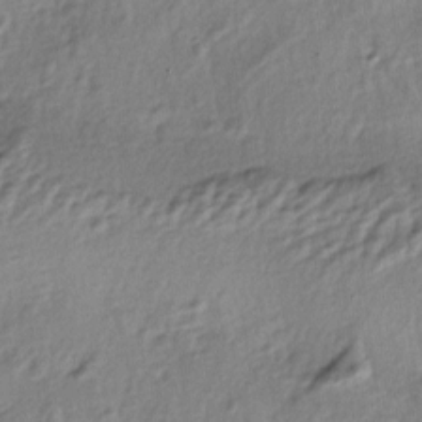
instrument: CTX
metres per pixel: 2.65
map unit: lAa
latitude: -4.5951
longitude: -123.2915
